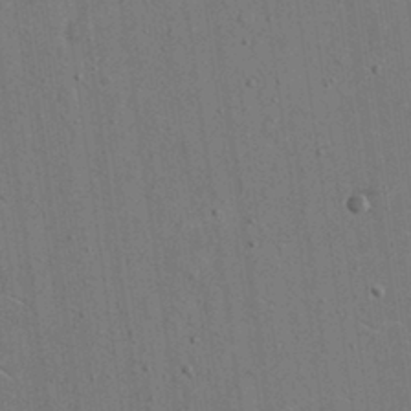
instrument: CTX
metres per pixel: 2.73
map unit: eHh
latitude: 15.6316
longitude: -68.5735
